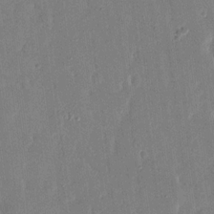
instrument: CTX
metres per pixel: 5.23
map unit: eHh
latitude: 14.6302
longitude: -70.4601
